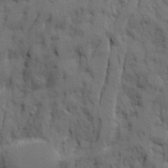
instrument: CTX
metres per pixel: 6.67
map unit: Ave
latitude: 21.6127
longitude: -130.3090
